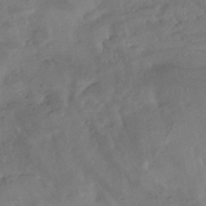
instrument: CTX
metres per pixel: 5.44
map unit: eHh
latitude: -42.0661
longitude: 122.5007
